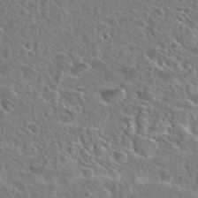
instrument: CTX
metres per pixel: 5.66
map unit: Hto
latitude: 25.3103
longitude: -46.5357
